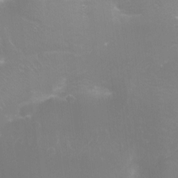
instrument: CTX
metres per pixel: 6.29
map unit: Ht
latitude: -15.7856
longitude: -40.5923
